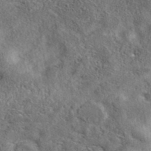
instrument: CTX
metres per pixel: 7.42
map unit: eAb
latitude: 38.8191
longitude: 112.2551
